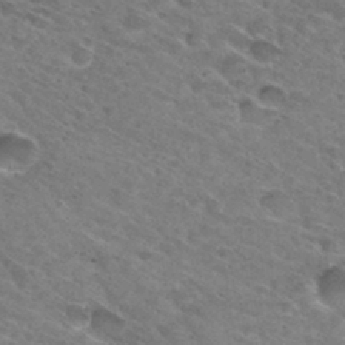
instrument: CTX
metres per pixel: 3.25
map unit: Hto
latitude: 31.3671
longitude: -45.8016
